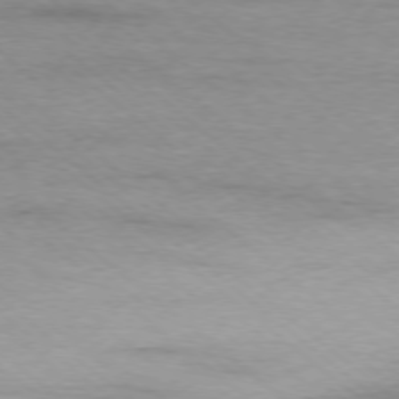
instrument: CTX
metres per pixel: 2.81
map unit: Ap
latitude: -77.8422
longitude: -92.5923
